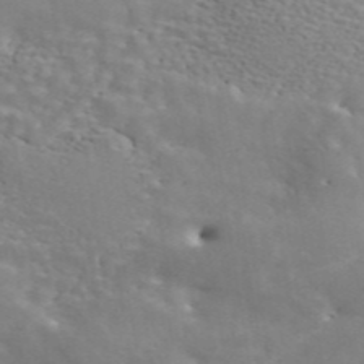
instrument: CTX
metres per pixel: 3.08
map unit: ANa
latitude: 45.0647
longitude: 28.7463
